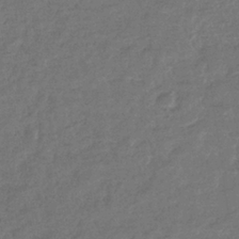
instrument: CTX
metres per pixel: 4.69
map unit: eHb
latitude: -36.1227
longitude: 80.6897
